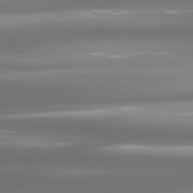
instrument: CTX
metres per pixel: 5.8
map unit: lApd
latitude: 80.8191
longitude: -139.8394
